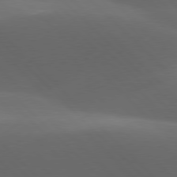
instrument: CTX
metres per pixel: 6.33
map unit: lApd
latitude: 77.9528
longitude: -53.9528
